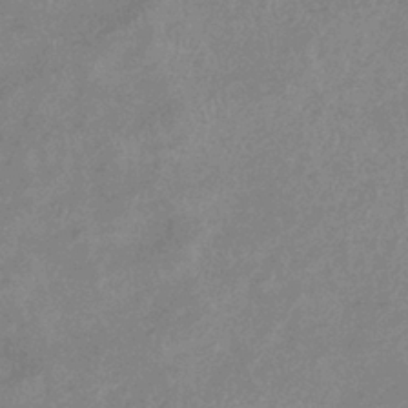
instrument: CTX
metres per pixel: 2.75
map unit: eHb
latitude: -37.0864
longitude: 76.9920
